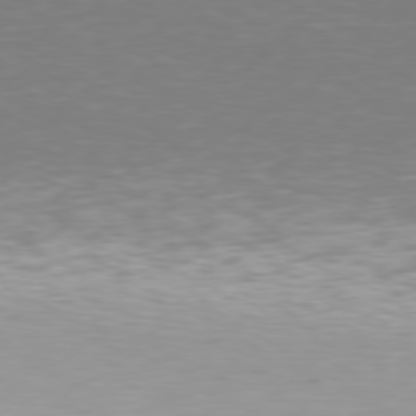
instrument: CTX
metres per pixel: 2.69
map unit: Hpe
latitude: 76.1766
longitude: -131.9717
